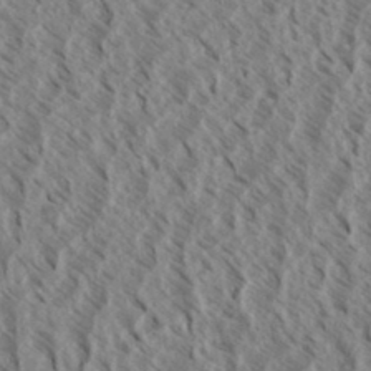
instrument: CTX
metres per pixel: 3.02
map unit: eHh
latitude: 34.3656
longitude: -139.7639
